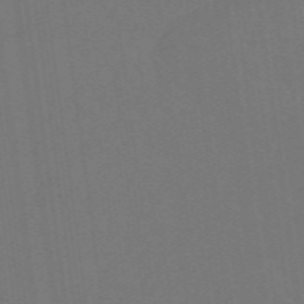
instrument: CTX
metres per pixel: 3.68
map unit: eHb
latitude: -49.7289
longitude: 84.0661
